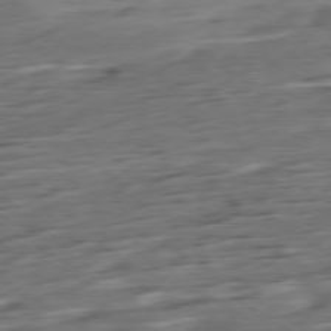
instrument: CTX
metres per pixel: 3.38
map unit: Ap
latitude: -79.0675
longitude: -58.1578
